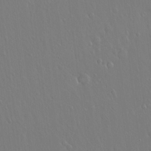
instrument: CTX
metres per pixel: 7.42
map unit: Hto
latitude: 18.2900
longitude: -57.6882
